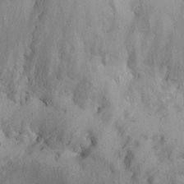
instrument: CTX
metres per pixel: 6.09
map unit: Hto
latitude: 13.8583
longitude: -59.9528
